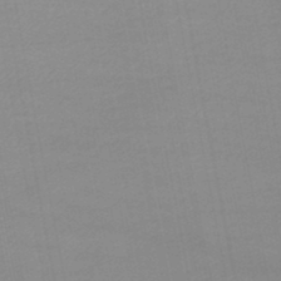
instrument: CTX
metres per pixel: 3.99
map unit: lHb
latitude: -46.9730
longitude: 58.3873
